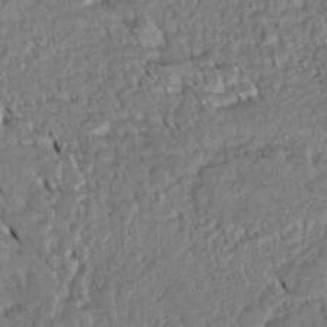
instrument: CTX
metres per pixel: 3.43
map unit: Htu
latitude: -5.3509
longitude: 153.6155
